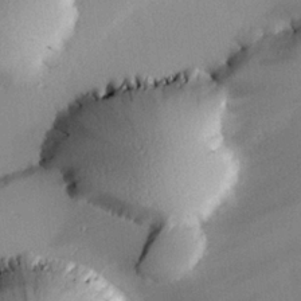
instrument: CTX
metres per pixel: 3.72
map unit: eHh
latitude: 24.3467
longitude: -91.0081
